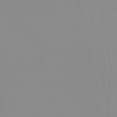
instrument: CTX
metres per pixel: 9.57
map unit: HNb
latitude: -45.0486
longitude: -43.1403
